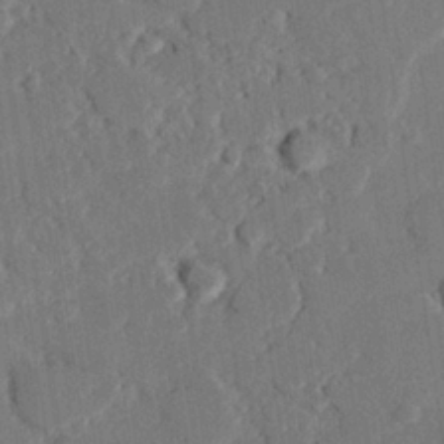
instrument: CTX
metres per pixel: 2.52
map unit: eHh
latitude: 26.5357
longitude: -81.5182
